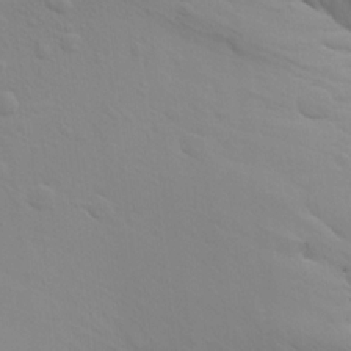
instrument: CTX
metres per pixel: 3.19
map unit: Aa
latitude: 16.9703
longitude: -144.7624
